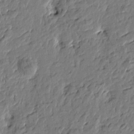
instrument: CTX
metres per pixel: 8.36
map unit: Htu
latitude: -2.1983
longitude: -179.6883
